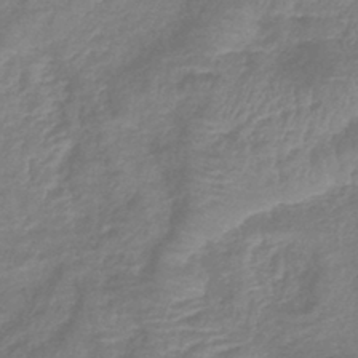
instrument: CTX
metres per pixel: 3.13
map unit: lHb
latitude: -40.5951
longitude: 77.0486
